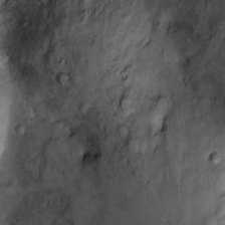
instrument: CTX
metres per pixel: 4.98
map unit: Ht
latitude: 9.2159
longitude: -32.3089
